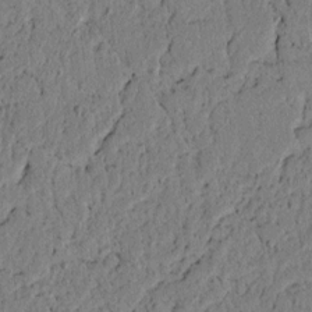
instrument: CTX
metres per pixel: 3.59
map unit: lAvf
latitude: 5.0836
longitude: 165.2376
